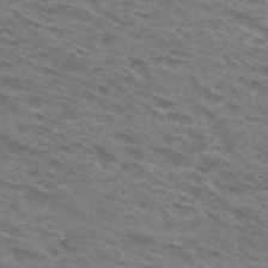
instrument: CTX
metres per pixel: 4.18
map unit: Hto
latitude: 30.5924
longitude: -46.0822
